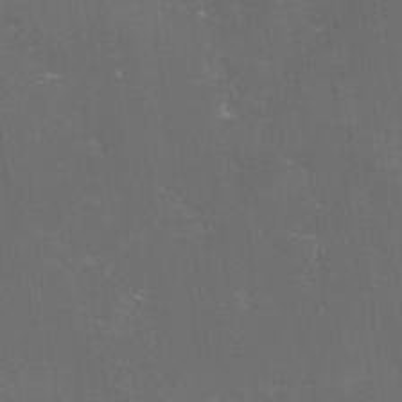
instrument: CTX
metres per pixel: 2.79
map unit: lHvf
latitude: -14.1984
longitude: -101.2537
